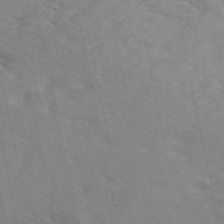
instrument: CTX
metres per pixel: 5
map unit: ANa
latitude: 49.8016
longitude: -72.1956
